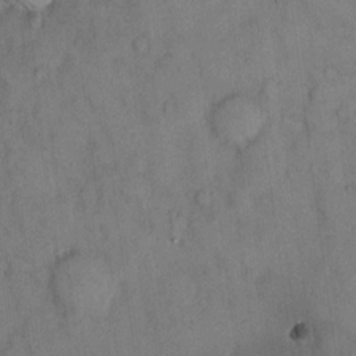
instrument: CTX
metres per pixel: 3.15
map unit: eHh
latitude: 12.7058
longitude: -62.8758
